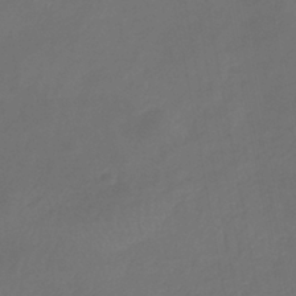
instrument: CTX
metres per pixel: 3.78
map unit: eHb
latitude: -39.2187
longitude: 76.6896
